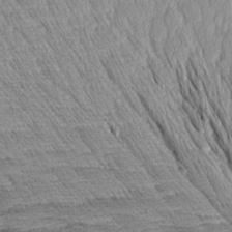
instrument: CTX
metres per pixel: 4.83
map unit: Aa
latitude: 8.9325
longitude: -135.7827
